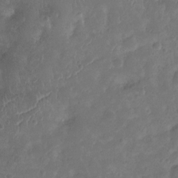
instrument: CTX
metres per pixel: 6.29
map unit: Nhu
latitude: -10.3684
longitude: -20.9892
